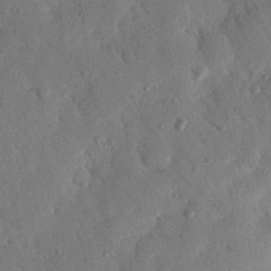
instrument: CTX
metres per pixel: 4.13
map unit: Nhu
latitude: 19.2159
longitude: -77.8772
